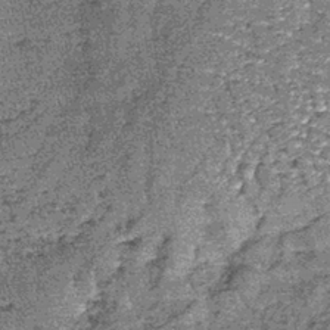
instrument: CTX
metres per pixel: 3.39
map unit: lHb
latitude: -39.5210
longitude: 67.1054
